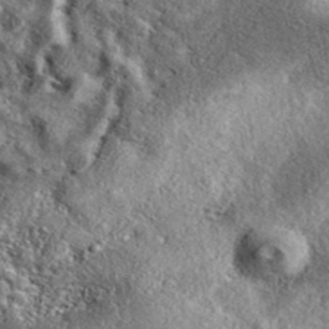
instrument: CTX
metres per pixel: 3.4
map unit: eAb
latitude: 39.3859
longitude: 111.9745
